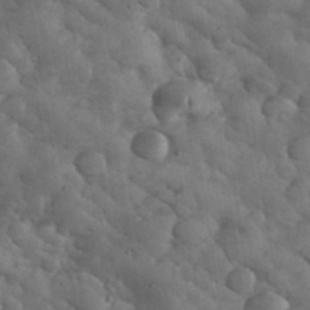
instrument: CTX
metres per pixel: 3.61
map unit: eHh
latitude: 34.2522
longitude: -68.0255
